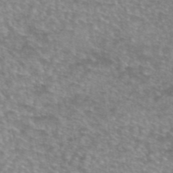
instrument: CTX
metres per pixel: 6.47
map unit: eAb
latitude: 45.3292
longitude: 103.1431
